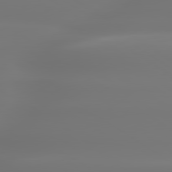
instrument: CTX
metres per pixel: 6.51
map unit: lApd
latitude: 79.7828
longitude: -136.8758
